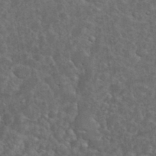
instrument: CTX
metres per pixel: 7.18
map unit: eHh
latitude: 36.1578
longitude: -61.7260
